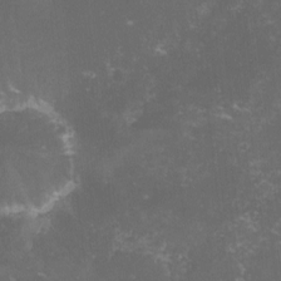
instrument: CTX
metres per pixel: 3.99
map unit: lHvf
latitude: -13.6911
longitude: -99.2348
